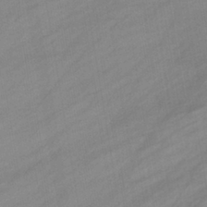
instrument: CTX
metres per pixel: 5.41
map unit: eHb
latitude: -38.9731
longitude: 81.7289
